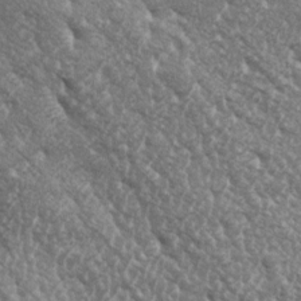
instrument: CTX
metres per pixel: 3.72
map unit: lAa
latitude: -5.7099
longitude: -125.2915
